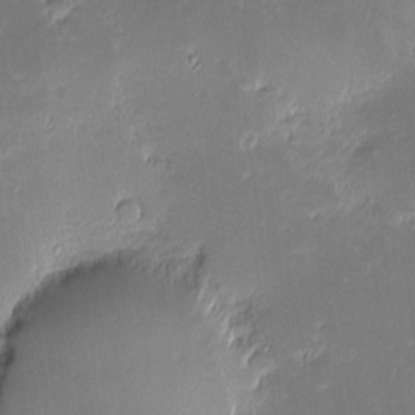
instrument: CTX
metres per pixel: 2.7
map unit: eHh
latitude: -2.3306
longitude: -85.8961
